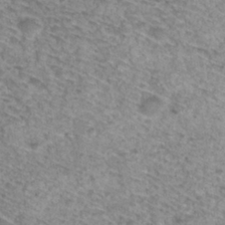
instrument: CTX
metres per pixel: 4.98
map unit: Hto
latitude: 30.0255
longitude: -46.8758
